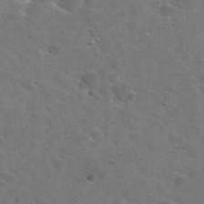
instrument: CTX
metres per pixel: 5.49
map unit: Nhu
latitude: 28.9325
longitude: -48.4979
